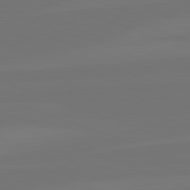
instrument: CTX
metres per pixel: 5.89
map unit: lApd
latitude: 82.3278
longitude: 144.8219
